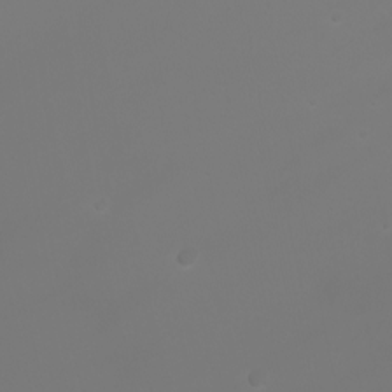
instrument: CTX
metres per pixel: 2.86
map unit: Nhu
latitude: -7.2187
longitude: -80.1200
